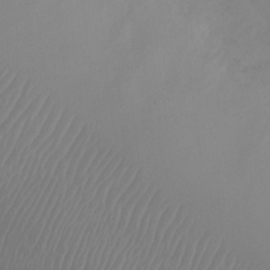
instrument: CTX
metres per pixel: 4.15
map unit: Ht
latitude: -4.1416
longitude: -24.5923
